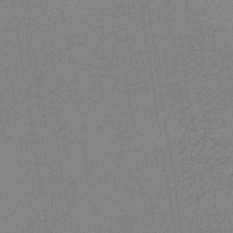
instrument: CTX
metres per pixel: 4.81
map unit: HNb
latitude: -35.5021
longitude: 57.0864
